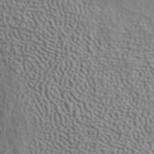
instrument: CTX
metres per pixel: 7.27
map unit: ANa
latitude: 41.2725
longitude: 55.8423
